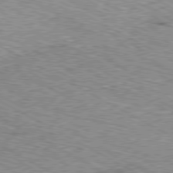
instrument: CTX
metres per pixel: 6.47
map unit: Ap
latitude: -80.6708
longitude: -50.2522
